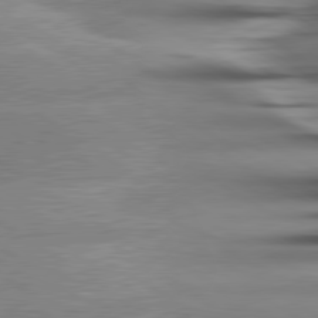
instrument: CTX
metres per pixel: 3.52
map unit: lApd
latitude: 80.2333
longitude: -122.1011
